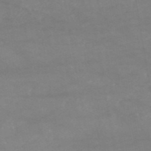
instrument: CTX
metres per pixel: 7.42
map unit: HNb
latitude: -53.8044
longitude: -34.9135
